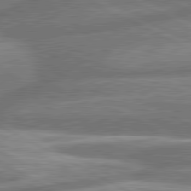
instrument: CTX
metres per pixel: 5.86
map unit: lApd
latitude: 80.8002
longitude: -166.7813
